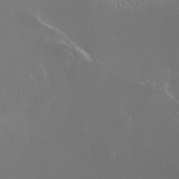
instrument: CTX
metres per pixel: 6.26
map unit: HNhu
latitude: -0.5007
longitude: 4.5384
